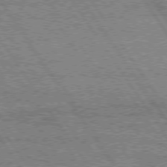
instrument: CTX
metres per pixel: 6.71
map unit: Hpe
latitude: 75.2915
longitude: -155.5182
